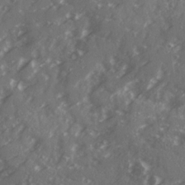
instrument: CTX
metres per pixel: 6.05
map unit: Ave
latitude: 19.6505
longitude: -130.6491
